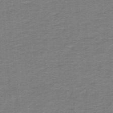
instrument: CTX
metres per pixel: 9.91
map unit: lHb
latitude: -41.3132
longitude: 54.2740
